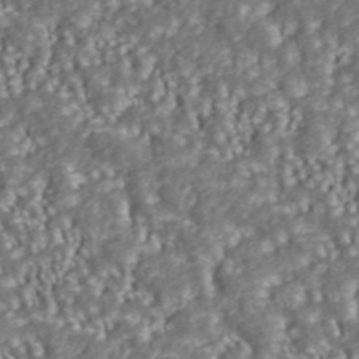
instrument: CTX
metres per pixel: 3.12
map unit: ANa
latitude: 43.9339
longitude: 37.0864
